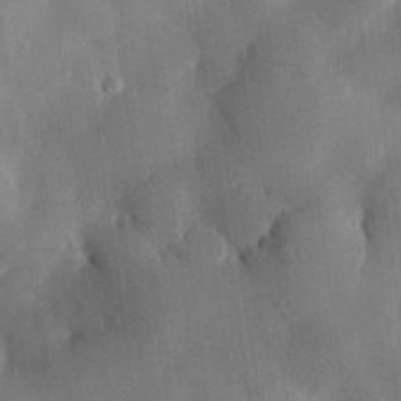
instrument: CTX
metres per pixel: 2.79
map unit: eHh
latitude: 30.1578
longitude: -80.0822
